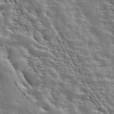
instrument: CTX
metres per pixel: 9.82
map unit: ANa
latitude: 42.7813
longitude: 46.9164
